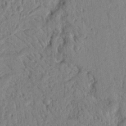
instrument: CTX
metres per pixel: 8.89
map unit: Nhu
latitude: 18.2333
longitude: -77.8583
